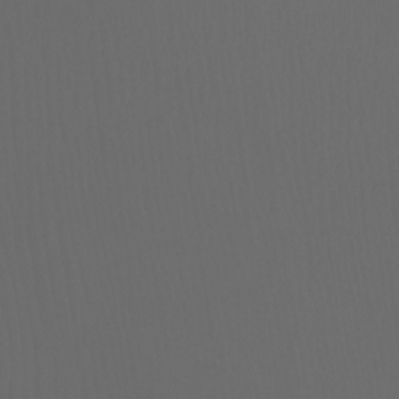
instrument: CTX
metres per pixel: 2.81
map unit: Ht
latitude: -7.9556
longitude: -31.7639
